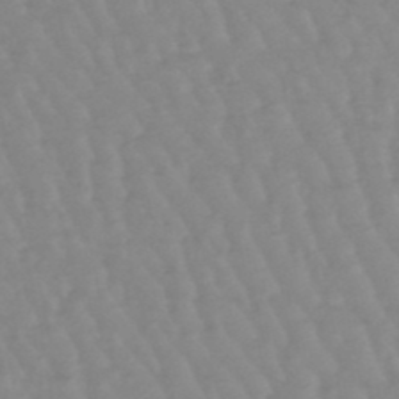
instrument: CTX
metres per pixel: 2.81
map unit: lHb
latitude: -48.5196
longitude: 77.4832
